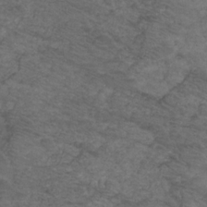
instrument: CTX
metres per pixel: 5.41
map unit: HNhu
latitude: -28.6707
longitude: 75.2376
